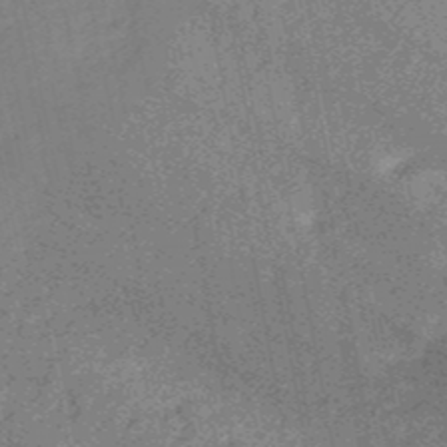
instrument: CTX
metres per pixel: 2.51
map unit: HNb
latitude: -52.4251
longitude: -49.5560
